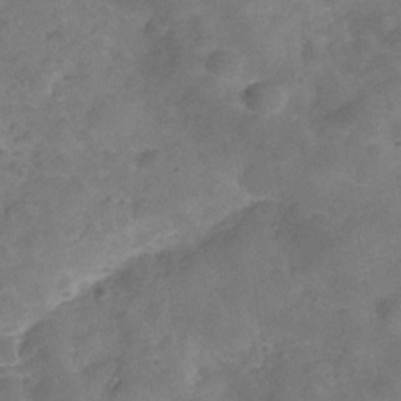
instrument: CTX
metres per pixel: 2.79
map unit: Hve
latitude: -29.5210
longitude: 92.6141
